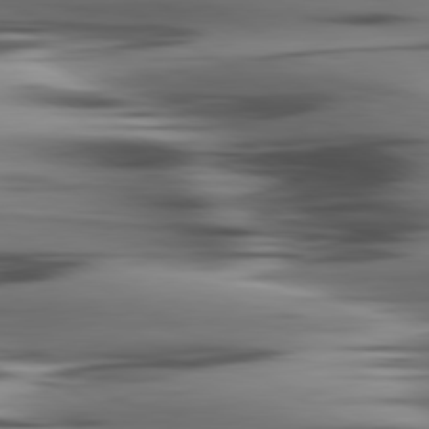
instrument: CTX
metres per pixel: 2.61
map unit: lApd
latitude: 80.3845
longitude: -122.3278
